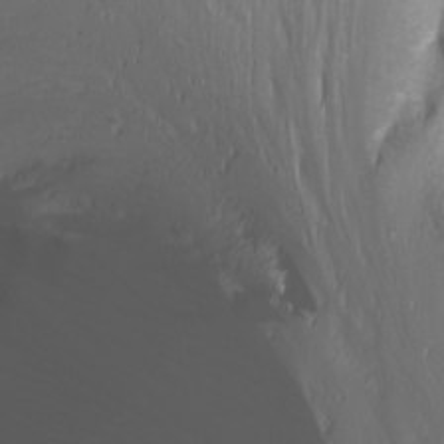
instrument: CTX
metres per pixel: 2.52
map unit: Nhu
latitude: -9.8989
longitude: -68.6112
